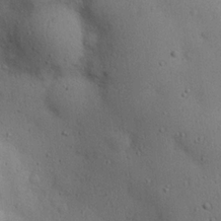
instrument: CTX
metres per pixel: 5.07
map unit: eHh
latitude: 24.8946
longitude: -72.4223
